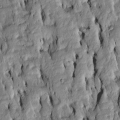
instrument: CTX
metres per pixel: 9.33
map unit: Htu
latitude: -7.1809
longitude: 144.6330
